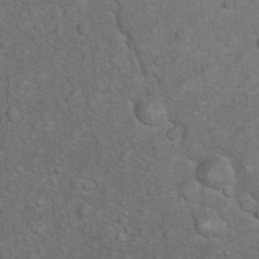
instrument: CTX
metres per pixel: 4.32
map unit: Nhu
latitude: 9.7072
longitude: -23.6316
